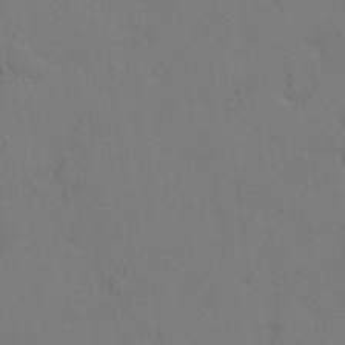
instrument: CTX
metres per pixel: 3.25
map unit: eHh
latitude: 6.6490
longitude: -65.8772
